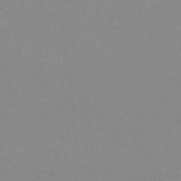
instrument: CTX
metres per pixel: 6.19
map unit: lHb
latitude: -33.6533
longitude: 69.6910
